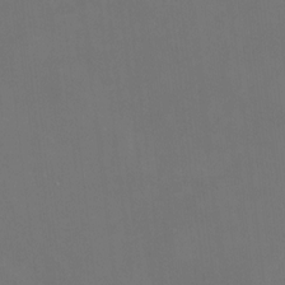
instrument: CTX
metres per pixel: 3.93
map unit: HNhu
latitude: 7.8205
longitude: 9.7100
